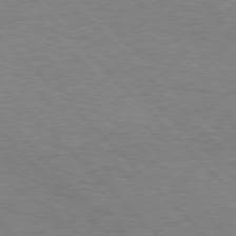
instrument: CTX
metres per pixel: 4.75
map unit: Hpe
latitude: 76.7813
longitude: -153.1592
